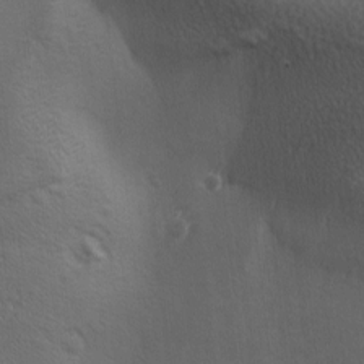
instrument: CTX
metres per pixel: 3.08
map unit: Ave
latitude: -6.5951
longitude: -121.4616
